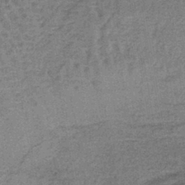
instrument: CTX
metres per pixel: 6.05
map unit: lHb
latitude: -41.0486
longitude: 58.7463
